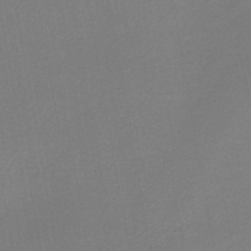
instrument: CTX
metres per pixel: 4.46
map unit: lHb
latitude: -42.3306
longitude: 73.9745
